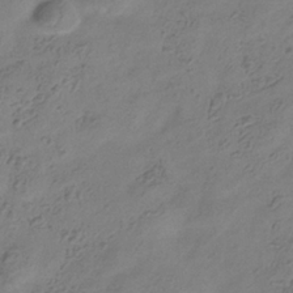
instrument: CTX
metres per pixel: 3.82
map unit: Hve
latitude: -35.0297
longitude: 89.3132
